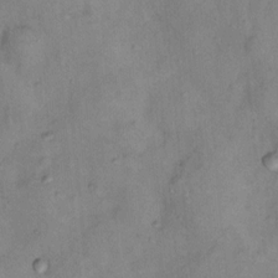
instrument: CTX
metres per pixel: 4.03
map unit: Nhu
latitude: 11.2348
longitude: -28.4034
